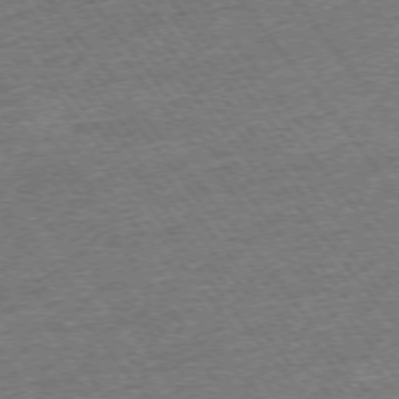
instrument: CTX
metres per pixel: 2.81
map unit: Ap
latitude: -74.9542
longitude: -88.1011
